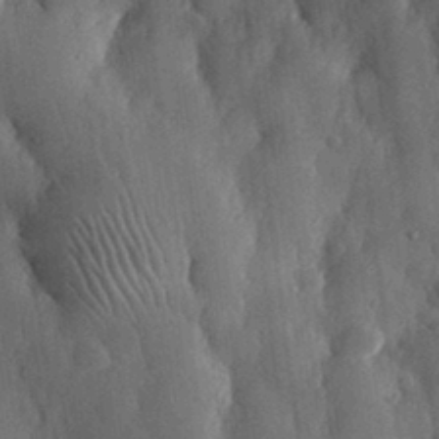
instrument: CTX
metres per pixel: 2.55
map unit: eHh
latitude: 30.6302
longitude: -79.9150
